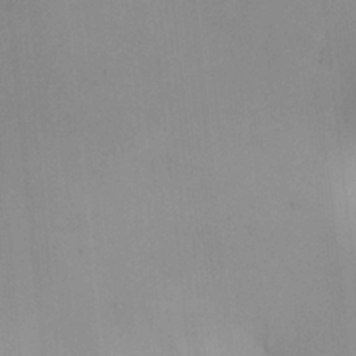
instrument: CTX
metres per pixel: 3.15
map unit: HNhu
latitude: 7.4048
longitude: 9.9745
